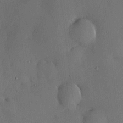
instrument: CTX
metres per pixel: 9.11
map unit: HNhu
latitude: 6.5357
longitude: 14.9731
